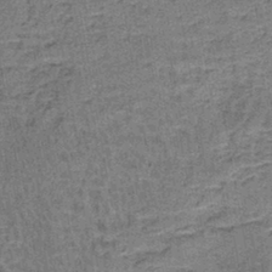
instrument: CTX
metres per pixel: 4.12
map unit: lHb
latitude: -41.5021
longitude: 58.0660
